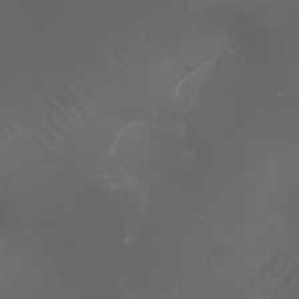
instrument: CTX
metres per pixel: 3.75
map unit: Htu
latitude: -1.1998
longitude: -75.2537
